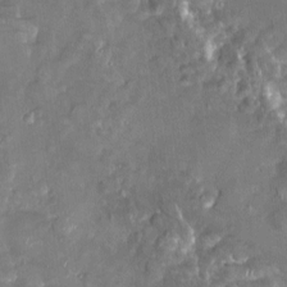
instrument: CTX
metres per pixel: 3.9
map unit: Htu
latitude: 1.8583
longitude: 142.3117
